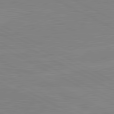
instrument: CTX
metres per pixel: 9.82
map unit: lApd
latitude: 81.3293
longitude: -176.3467
